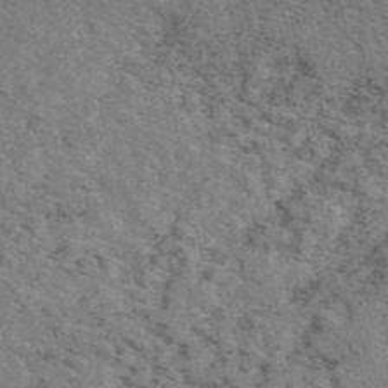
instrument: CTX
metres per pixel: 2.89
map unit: eAb
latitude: 48.5735
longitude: 106.1417
